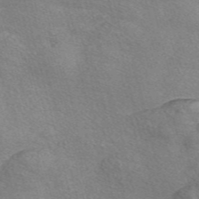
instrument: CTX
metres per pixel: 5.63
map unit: Nve
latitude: -56.4440
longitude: 60.5385
